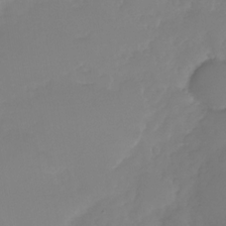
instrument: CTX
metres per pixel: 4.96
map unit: Nhu
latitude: -29.4266
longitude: -63.7828
